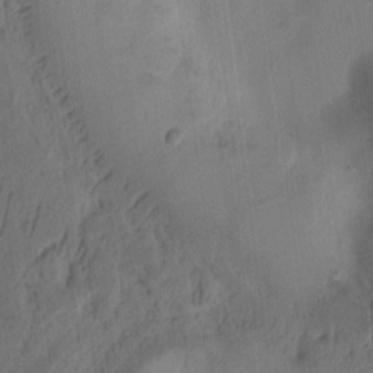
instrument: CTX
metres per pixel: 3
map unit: Ht
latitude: 10.8380
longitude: -74.4412
